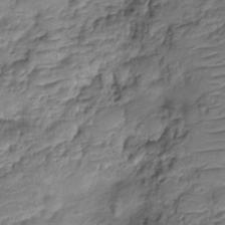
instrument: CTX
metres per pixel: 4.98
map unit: HNhu
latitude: -21.0864
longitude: 84.7652
